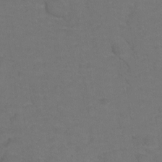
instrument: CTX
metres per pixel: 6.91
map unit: Hto
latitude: 5.7072
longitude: -31.0837
